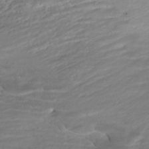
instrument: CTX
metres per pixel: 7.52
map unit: ANa
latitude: -41.9745
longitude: 109.1431
